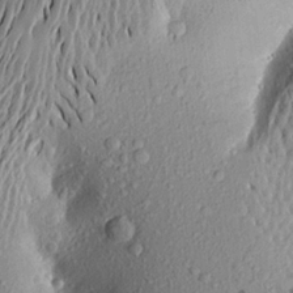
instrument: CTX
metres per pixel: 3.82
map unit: Aa
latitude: 19.4237
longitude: -148.8758
